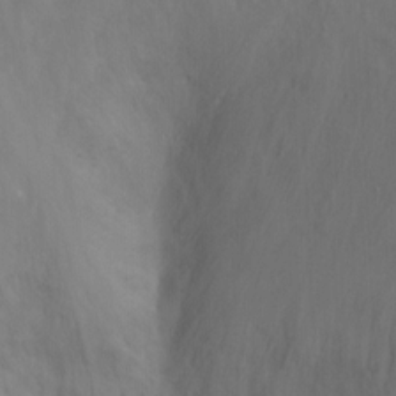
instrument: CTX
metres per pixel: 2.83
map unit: Ht
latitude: -2.5195
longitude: -33.3482
